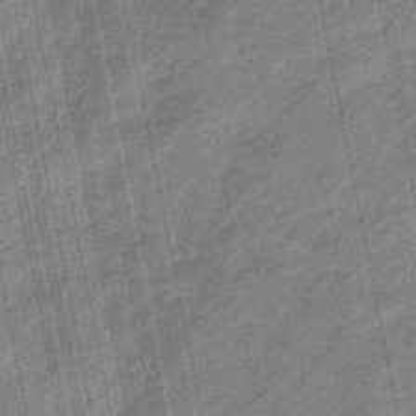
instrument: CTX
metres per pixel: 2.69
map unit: eHb
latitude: -43.7288
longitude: 87.2754
